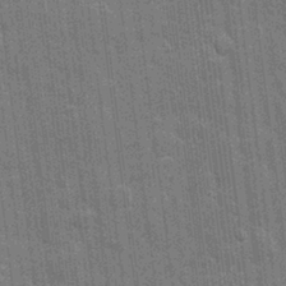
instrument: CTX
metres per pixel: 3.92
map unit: eHh
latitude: 7.0080
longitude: -74.4223
